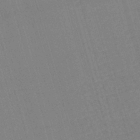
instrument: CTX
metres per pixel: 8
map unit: lHb
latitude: -44.1228
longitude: 77.2943
